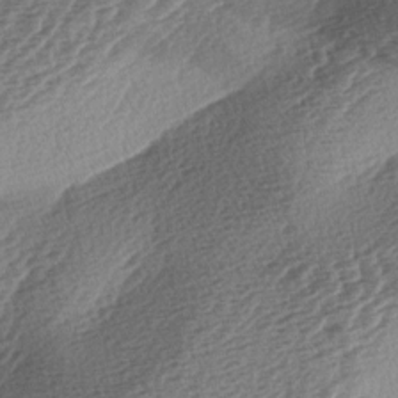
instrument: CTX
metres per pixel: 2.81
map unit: lAa
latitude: -3.4076
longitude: -128.8191
